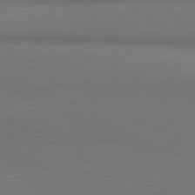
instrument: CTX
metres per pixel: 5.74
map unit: lApd
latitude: 81.1970
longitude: 154.2740
